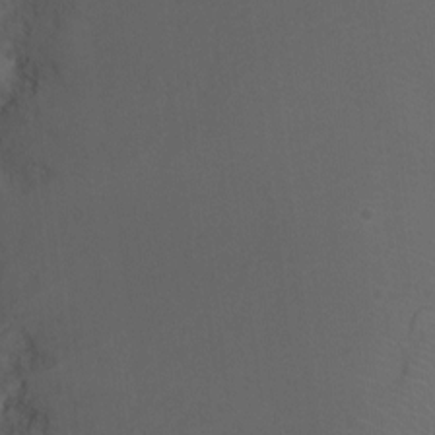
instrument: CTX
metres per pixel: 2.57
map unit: Ht
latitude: -10.2362
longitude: -35.2348
